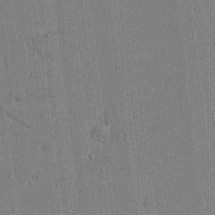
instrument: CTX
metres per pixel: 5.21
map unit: Htu
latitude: -6.5762
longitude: 176.3873
